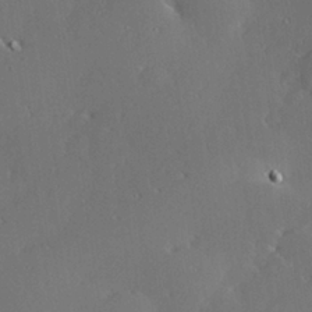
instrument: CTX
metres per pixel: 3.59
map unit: Hve
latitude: 26.9703
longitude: -94.4601
